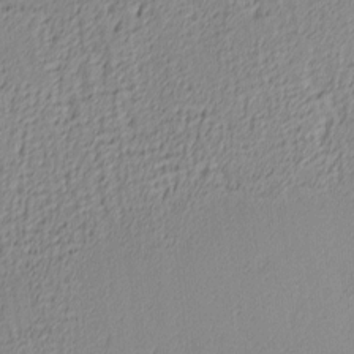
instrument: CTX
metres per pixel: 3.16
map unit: Ave
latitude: 3.9906
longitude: -113.6316
